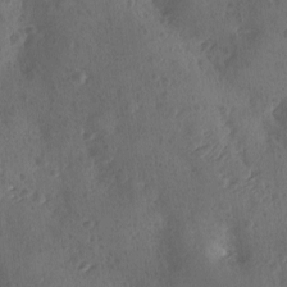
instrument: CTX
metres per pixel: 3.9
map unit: Ave
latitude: -9.5588
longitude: -118.4034
